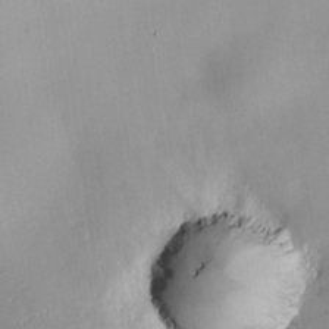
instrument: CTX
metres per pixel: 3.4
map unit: HNhu
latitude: 8.6113
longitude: 9.7289
